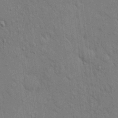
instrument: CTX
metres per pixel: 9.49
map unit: eHh
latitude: 18.9324
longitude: -62.1578
